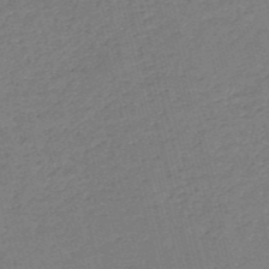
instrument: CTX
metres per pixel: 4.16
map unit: HNb
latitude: -54.2551
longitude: -39.3104
